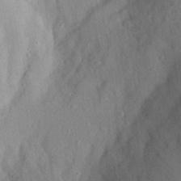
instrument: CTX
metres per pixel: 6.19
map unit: Aa
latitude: 28.3845
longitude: -145.8772
